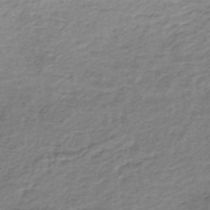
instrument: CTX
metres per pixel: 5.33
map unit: HNb
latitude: -34.7652
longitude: 60.3306
